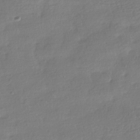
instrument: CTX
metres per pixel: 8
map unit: HNhu
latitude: -41.0108
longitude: 97.9178
